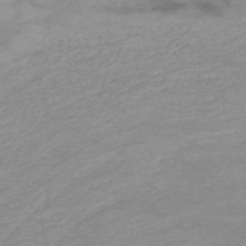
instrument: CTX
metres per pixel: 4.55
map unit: HNb
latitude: -49.6533
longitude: -46.6491
